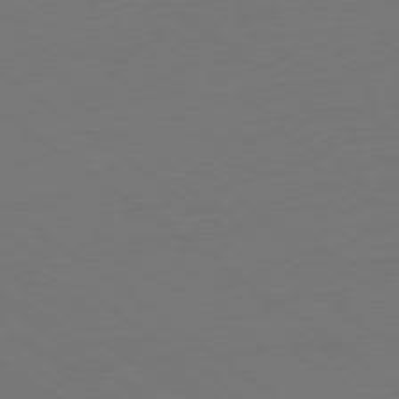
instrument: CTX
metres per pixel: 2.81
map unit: Ap
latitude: -78.9730
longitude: -55.7072
